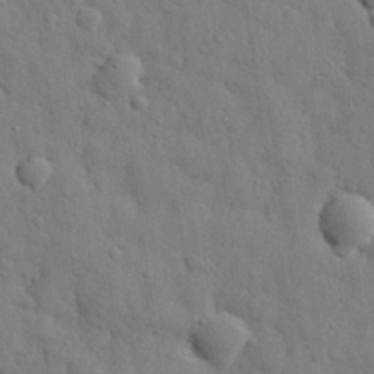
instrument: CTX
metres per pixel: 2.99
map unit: eHh
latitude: 28.6868
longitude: -74.8569
